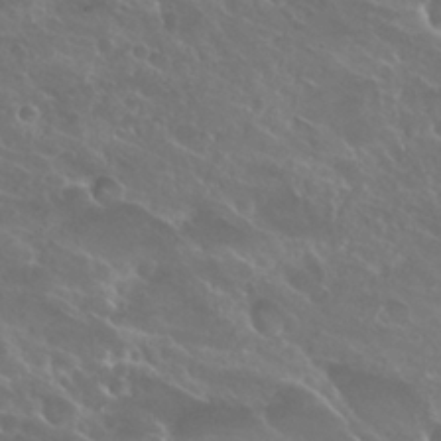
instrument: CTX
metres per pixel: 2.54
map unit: Hto
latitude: 25.4993
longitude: -39.3671
